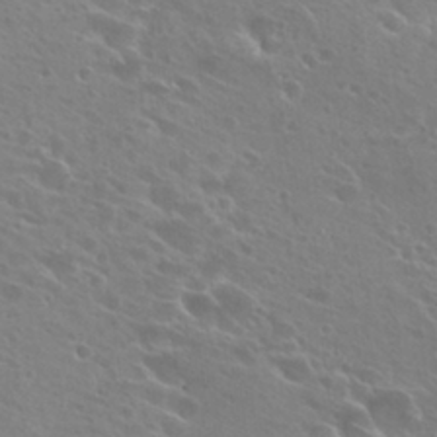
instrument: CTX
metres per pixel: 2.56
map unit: Hto
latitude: 26.5735
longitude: -40.0444
